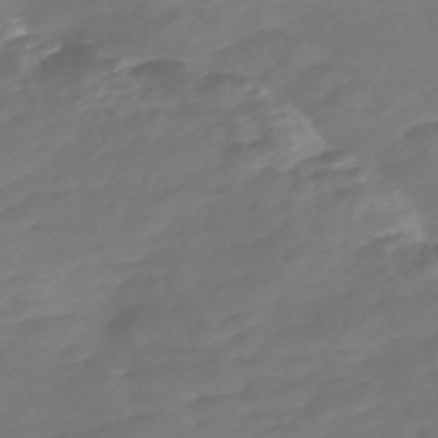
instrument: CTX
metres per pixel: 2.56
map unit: Nve
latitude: -58.5384
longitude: 57.9178
